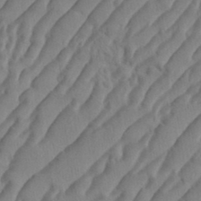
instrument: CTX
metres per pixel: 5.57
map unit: eHh
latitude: 36.5546
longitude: -138.1011
